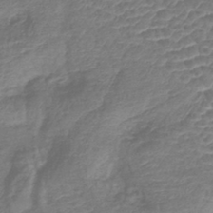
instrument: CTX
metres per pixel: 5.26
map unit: lHb
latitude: -42.7652
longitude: 78.9541
